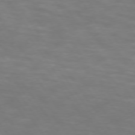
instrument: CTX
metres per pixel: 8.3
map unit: lApd
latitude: 74.4790
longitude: -54.4979
